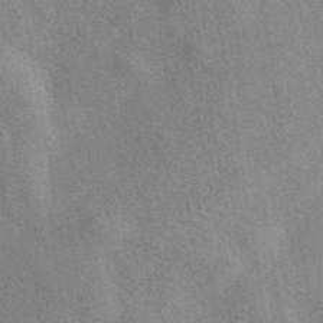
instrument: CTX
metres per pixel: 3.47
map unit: eAb
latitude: 40.4223
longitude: 106.7463
